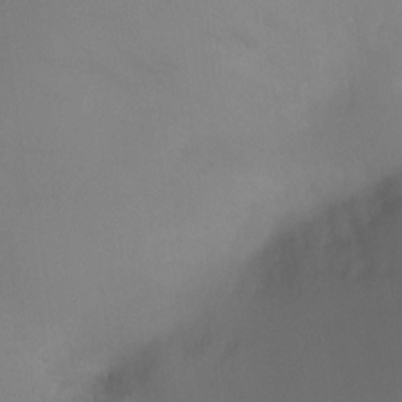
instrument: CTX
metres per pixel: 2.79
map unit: Ht
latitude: -16.8975
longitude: -42.8758
